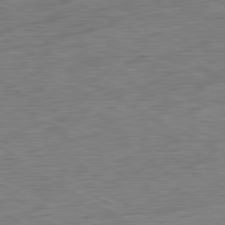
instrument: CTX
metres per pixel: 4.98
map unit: Ap
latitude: -81.4266
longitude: -78.5924
